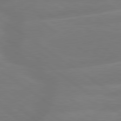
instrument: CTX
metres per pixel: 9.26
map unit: lApd
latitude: 79.6883
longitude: -149.1403
